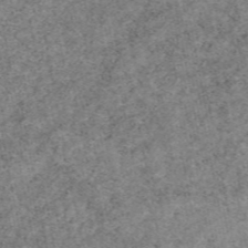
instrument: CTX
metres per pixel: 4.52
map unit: eAb
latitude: 48.1200
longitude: 116.0849
